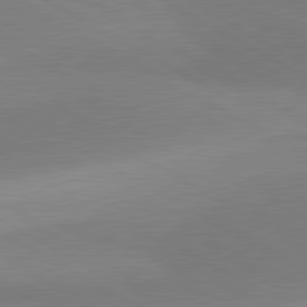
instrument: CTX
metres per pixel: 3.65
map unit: lApd
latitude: 80.9703
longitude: 158.8974
